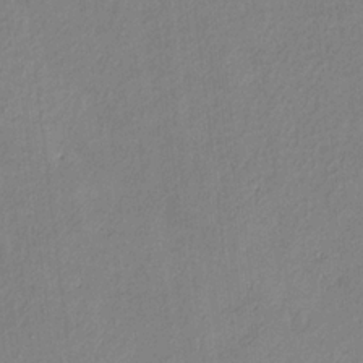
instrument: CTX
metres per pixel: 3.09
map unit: Htu
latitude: 3.4804
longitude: 152.1605
